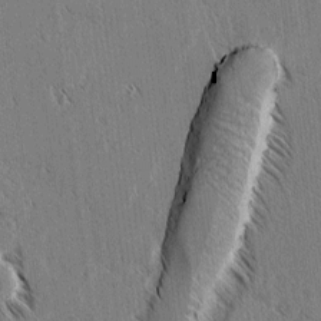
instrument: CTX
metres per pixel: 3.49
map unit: lAvf
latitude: 3.2726
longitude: -106.3089
